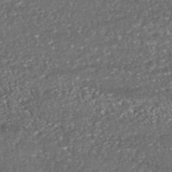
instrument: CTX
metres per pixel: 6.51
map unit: HNhu
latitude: -46.3306
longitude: 105.0486
